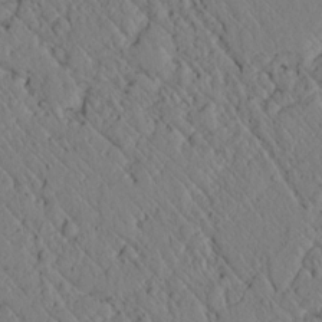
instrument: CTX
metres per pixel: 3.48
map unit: lAvf
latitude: 6.8947
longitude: 159.2942
